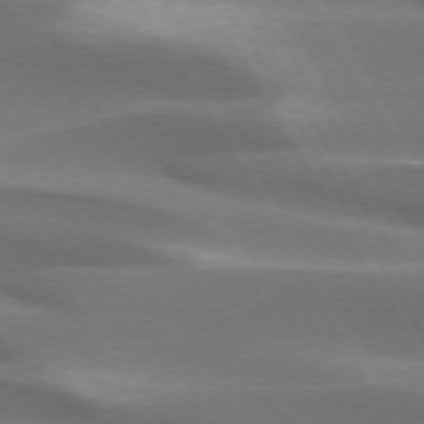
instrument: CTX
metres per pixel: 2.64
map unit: lApd
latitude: 73.5183
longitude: -51.0458
